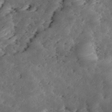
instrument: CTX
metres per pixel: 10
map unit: Ave
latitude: 17.2348
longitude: -136.2523
